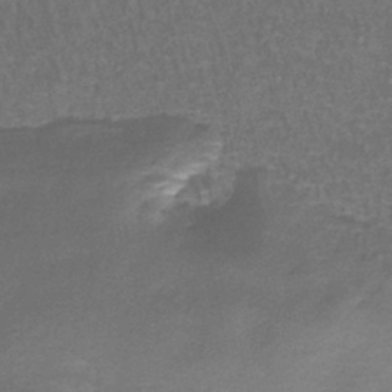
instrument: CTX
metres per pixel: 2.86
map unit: lHb
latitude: -42.8596
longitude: 55.9556
